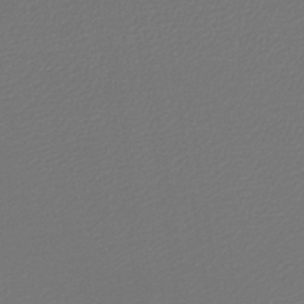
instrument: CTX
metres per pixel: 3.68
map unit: lHb
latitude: -38.6708
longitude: 55.3510
